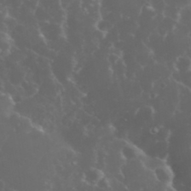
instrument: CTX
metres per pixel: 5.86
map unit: eHh
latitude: 34.5545
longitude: -59.8961
